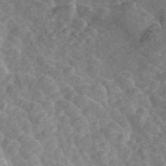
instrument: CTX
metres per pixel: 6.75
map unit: ANa
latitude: 45.9528
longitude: 24.5007
